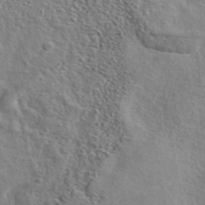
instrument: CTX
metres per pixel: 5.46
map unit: eAb
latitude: 42.1578
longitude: 103.8611
